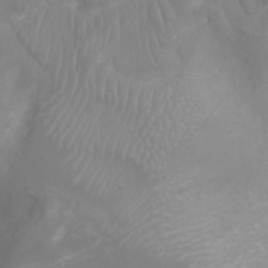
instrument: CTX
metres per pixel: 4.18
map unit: Nhu
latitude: -12.3117
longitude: -67.7827
